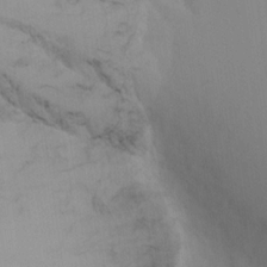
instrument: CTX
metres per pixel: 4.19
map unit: Nhu
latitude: -3.7855
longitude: -70.6679
